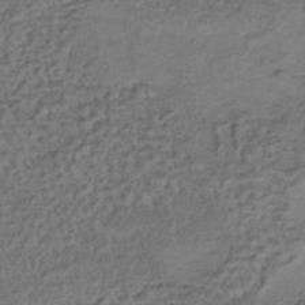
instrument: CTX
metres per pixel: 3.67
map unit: HNhu
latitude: -42.3495
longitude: 107.4077
